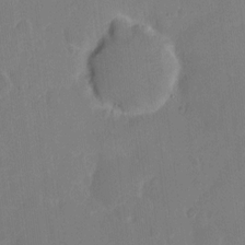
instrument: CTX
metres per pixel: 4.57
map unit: eHh
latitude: 5.7827
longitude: -66.3089
